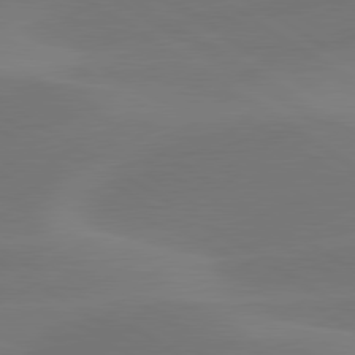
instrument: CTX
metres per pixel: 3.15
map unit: lApd
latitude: 79.9528
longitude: -91.2726
